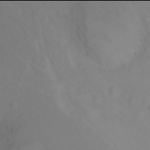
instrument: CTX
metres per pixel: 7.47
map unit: Ht
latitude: -2.0094
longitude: -62.0444
